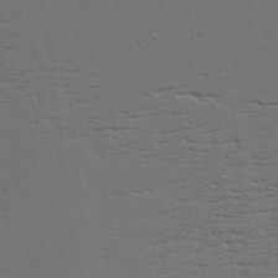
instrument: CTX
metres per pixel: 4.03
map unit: Aa
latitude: 18.7624
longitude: -125.8772
